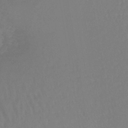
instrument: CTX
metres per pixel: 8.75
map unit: lHb
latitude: -42.2172
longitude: 59.2753
